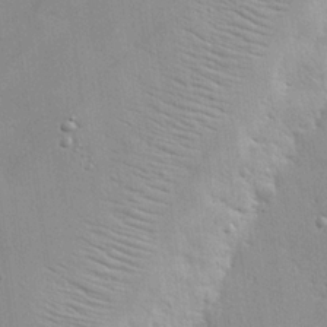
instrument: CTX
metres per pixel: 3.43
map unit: eHh
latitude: 24.6301
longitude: -90.1389
